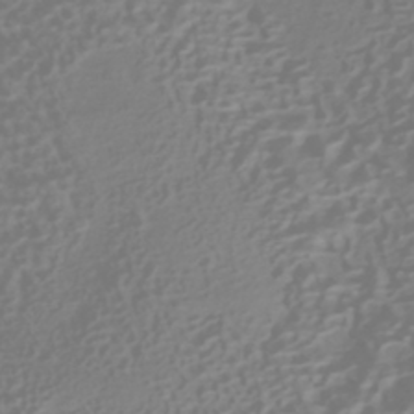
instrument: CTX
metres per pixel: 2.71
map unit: HNhu
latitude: -41.8800
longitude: 100.9163
